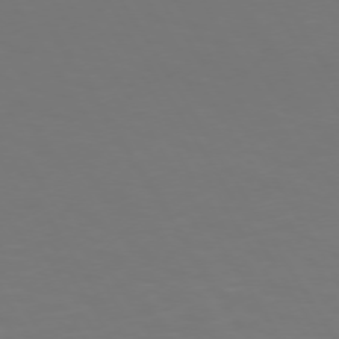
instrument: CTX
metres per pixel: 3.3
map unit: Hpe
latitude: 73.3104
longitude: -126.4601
